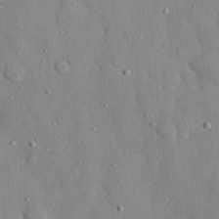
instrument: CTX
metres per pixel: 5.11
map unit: eHh
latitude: 28.3467
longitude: -77.7638
